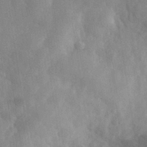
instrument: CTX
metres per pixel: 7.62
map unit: eHh
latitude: 31.3671
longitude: -72.7247
